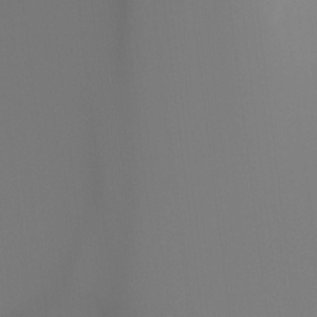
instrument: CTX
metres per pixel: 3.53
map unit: Ht
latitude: -14.8786
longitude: -51.4993
